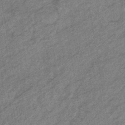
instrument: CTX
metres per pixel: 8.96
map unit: eHb
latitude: -40.4251
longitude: 82.1606
